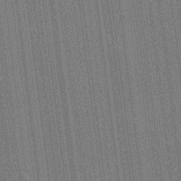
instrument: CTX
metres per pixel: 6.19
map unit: HNhu
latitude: 0.3278
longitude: -5.6694
